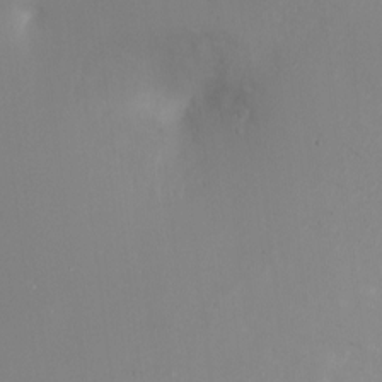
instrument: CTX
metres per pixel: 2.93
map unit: Ht
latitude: -1.0676
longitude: -32.6490
